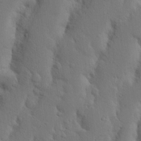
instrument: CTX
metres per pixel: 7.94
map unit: Nhu
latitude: 19.8394
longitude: -75.5182
